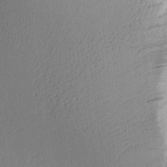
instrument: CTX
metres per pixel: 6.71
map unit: Aa
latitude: 10.8569
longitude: -127.7450
